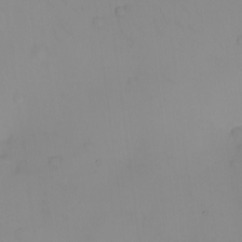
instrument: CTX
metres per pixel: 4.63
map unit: eHh
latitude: -9.5210
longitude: -66.3656
